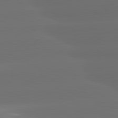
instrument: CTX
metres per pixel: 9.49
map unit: lApd
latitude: 81.2159
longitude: -147.1592
